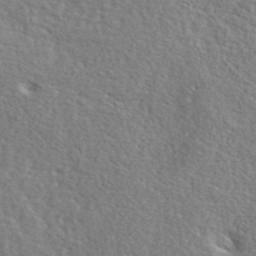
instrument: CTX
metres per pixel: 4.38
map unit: lHvf
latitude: 42.4790
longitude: -87.8394
